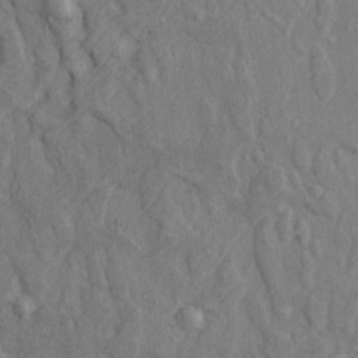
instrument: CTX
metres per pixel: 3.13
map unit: Htu
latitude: -6.7274
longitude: 155.0108
